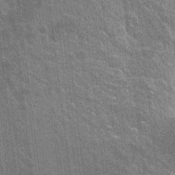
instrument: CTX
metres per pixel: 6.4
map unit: Hto
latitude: -3.8800
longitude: -35.7260
